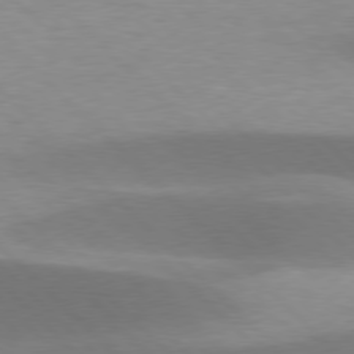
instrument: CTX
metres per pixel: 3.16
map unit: lApd
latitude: 77.1781
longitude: -51.4426
